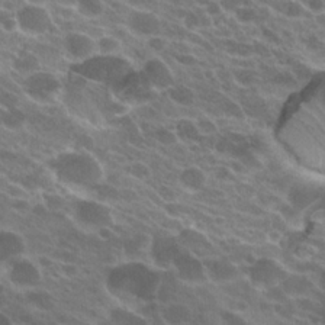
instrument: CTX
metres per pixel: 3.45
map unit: Hto
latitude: 22.8191
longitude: -38.2333
